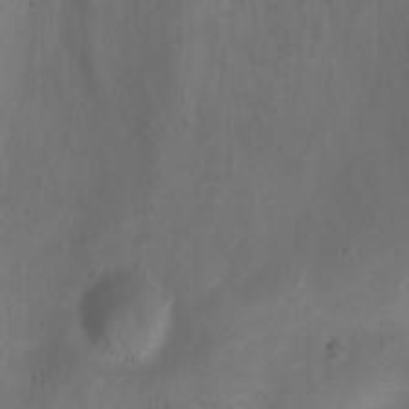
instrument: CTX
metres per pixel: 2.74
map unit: Aa
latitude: -3.4265
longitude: -72.0444
